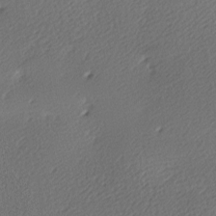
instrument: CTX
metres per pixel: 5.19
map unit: lAa
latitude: -9.7289
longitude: -127.2537
